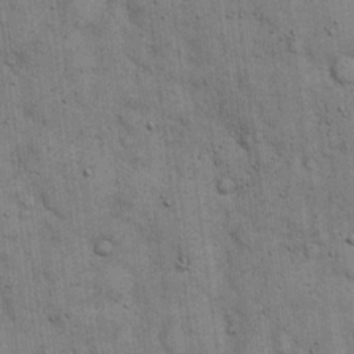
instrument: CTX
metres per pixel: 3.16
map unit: eHh
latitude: 15.8962
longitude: -62.7624
